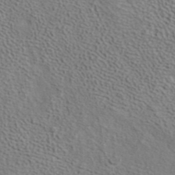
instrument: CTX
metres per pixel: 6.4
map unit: ANa
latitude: 39.7261
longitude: 21.5399
